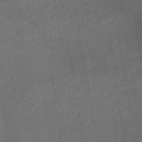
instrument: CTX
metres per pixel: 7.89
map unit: lHb
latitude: -38.1984
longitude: 74.0094
